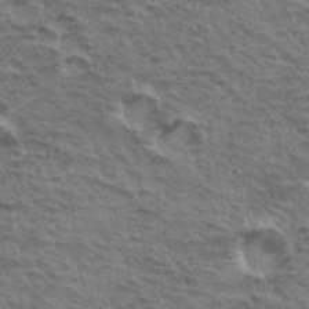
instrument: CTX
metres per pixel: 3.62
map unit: Hto
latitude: 34.8002
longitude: -43.5938
